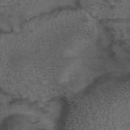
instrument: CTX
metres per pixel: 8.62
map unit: eAb
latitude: 43.4993
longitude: 107.0487
